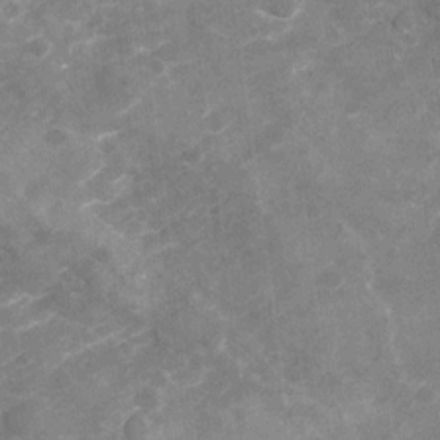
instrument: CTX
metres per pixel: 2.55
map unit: Nhu
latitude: -21.6721
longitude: -55.8961
